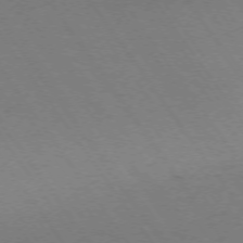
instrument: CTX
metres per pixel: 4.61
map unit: Ap
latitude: -74.2740
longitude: -70.9325
